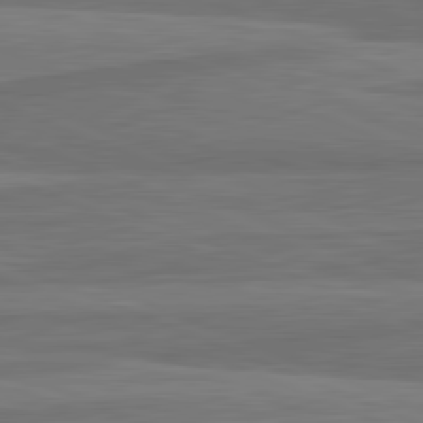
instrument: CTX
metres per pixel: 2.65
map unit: lApd
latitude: 81.9528
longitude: -171.1970
